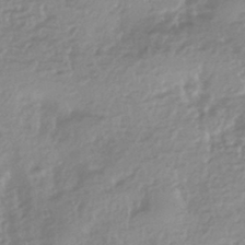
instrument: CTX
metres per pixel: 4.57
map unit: HNhu
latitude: -44.3684
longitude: 96.5952
